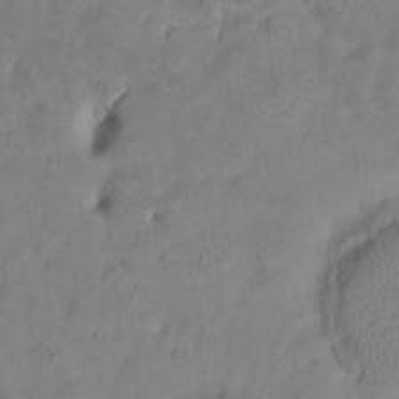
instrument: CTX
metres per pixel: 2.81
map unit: Htu
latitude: -8.3873
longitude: 145.3510
